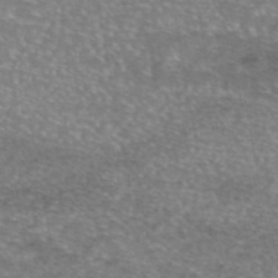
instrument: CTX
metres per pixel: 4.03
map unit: eAb
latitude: 45.6883
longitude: 103.8422
